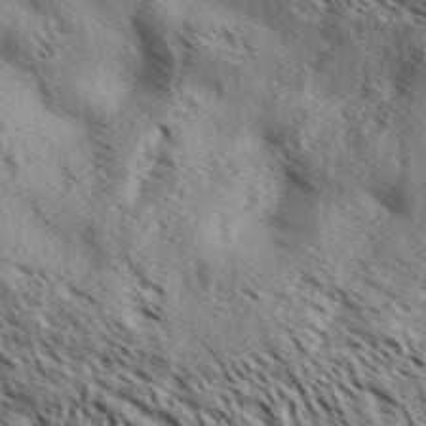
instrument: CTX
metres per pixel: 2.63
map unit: Aa
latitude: 32.6302
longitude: -139.4048
